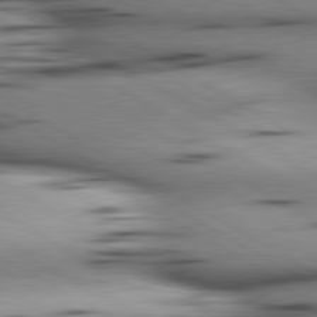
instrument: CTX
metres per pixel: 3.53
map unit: lApd
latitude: 80.3467
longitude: 157.8989
